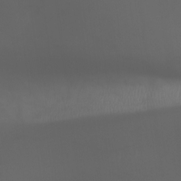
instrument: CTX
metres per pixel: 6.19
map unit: Nhu
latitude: -8.6707
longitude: -79.0270
